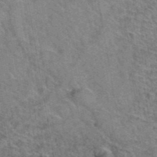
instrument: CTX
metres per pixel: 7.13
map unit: Hto
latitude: 38.1011
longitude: -45.8394
